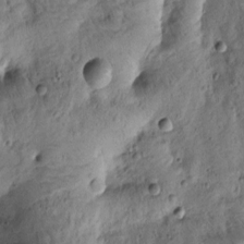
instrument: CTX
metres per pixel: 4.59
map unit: Htu
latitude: -3.5210
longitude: 171.1620
